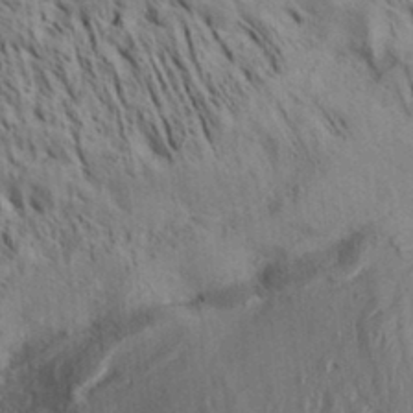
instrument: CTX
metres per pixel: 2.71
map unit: Aa
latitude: 32.9136
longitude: -137.2159
